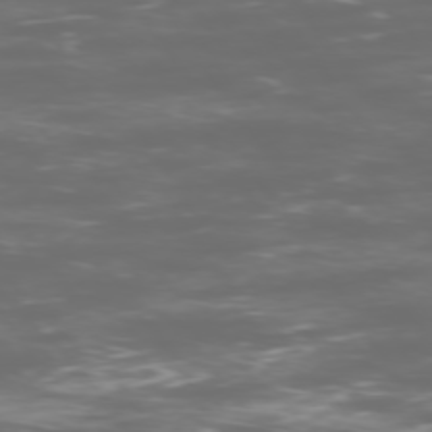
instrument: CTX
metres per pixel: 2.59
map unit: Ap
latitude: -76.6330
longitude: -69.9528
